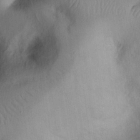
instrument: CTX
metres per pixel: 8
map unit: eHh
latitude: 25.5749
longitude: -76.3089
